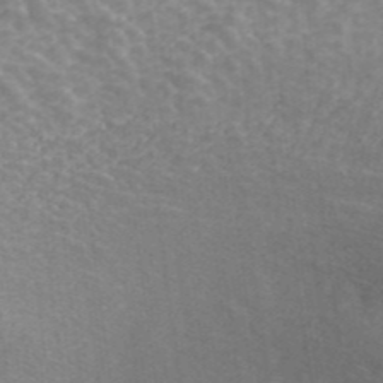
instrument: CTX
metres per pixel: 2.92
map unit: ANa
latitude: 42.9703
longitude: 26.2928
